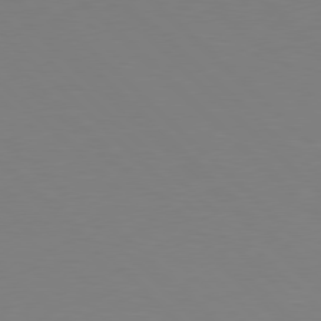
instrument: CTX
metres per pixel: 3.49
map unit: Hpe
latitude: 78.1011
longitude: -164.1956
